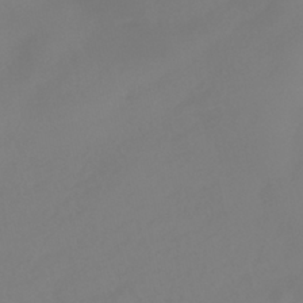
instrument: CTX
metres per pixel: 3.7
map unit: HNhu
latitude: -41.0297
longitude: 100.4251
